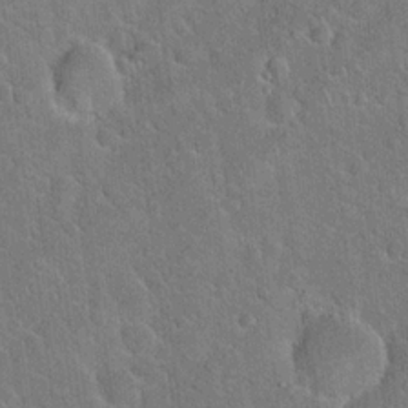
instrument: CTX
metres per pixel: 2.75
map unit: Hto
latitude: 19.3481
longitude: -50.7057
